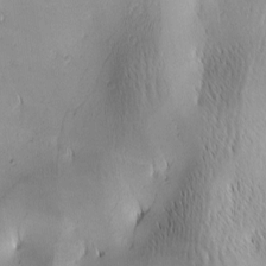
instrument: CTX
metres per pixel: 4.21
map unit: lAa
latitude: -4.7274
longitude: -121.1215
